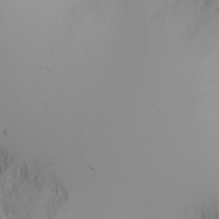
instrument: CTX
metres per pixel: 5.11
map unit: Nhu
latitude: -4.0661
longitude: -84.8947
